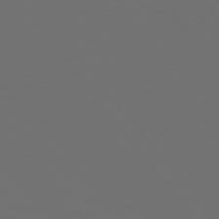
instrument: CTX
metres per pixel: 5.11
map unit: Hpe
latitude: 74.7624
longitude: -125.5182
